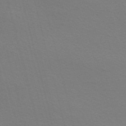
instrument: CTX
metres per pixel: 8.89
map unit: Nve
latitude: -56.9730
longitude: 63.7477
